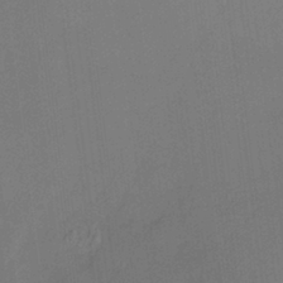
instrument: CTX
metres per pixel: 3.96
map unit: HNhu
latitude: 4.9892
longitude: 14.1228
